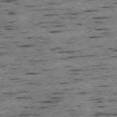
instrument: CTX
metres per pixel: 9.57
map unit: Ap
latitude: -74.5763
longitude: -88.0255
